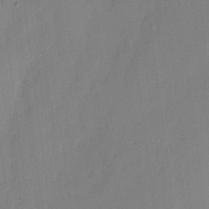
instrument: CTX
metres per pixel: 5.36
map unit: eHh
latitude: 3.9339
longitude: -76.9136
